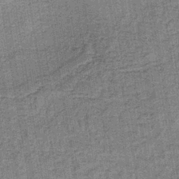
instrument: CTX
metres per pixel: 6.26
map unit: lHb
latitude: -39.1242
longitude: 60.5385
